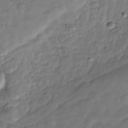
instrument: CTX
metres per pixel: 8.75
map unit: Hve
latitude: -30.9164
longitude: 91.5966
